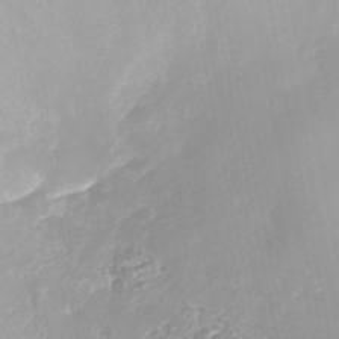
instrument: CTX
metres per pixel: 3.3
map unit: Nhe
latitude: -41.7855
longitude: -110.6302
